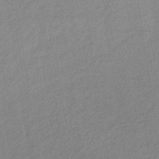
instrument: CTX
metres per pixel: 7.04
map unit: lHb
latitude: -36.1794
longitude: 71.1998
